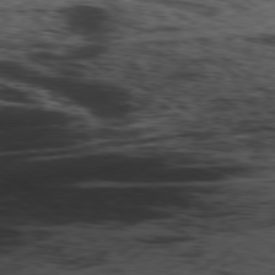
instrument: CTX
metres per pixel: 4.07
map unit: Ap
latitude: -79.3509
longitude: -72.9703
